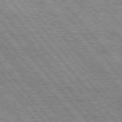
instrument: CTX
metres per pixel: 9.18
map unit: Hpe
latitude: 75.4804
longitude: -126.0633
